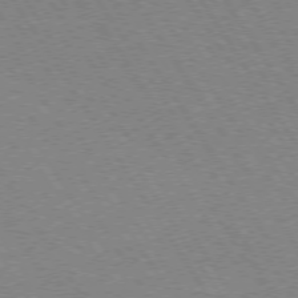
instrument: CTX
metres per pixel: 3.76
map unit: Hpe
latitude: 73.8395
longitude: -129.4048
